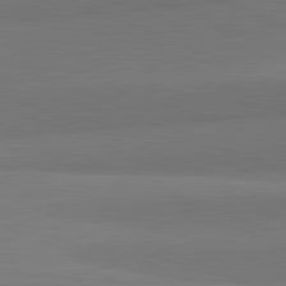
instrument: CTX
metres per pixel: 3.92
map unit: lApd
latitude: 82.1955
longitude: 150.9731
